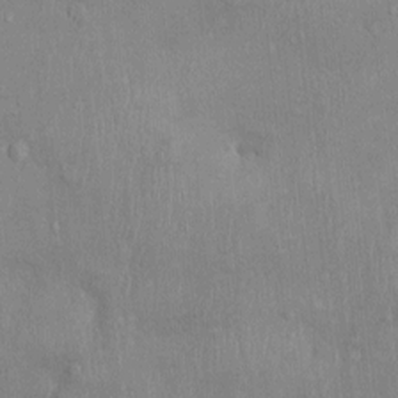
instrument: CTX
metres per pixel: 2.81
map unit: Ht
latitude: -3.4643
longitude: -14.7436
